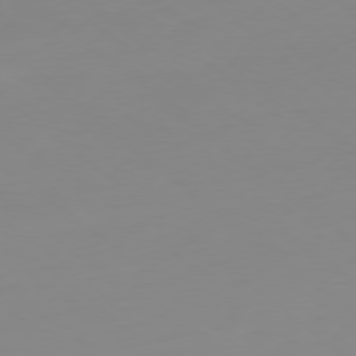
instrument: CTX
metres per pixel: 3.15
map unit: Hpe
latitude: -79.1431
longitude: 15.8423
